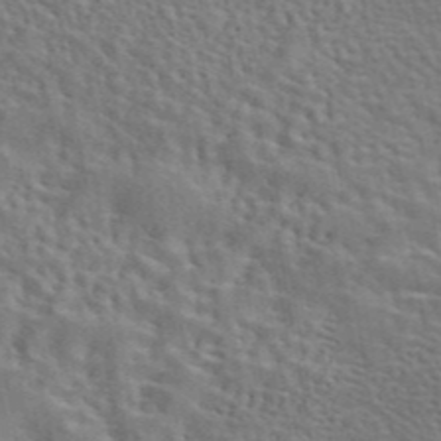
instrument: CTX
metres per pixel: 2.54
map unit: eAb
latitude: 43.3482
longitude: 111.9556
